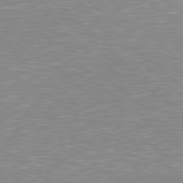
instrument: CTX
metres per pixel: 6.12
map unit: Hpe
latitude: 78.4979
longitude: -122.6868
